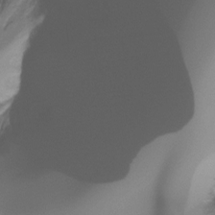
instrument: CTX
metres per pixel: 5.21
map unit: Ht
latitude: -16.5007
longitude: -45.3481
